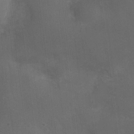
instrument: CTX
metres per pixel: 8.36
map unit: Nhu
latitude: 2.8002
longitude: -16.9702
